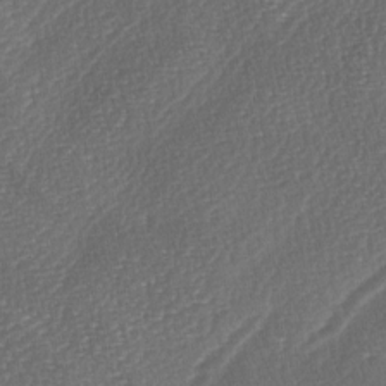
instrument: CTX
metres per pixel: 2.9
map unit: lAa
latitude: -4.1228
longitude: -128.9136
